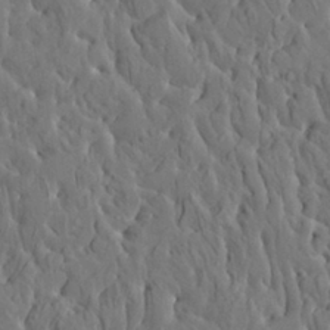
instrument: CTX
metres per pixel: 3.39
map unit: HNhu
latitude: 5.9906
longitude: -0.4601
